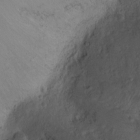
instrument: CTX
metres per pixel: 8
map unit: Nhu
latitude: -1.6533
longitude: -74.7624
